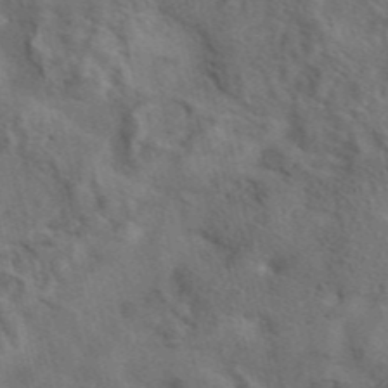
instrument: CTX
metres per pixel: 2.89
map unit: eAb
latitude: 42.4034
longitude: 108.6518
